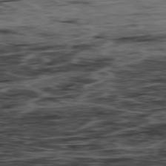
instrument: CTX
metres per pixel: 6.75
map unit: Hpe
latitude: -78.9730
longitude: 13.3699
